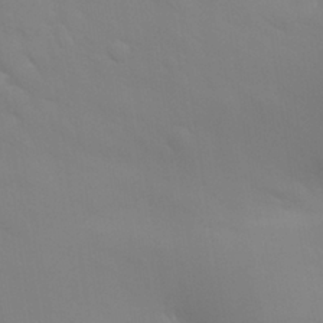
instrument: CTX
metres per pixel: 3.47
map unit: Nhu
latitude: 26.5357
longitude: -57.1592
